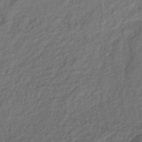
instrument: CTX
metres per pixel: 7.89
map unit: lHb
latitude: -39.8045
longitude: 73.0864
